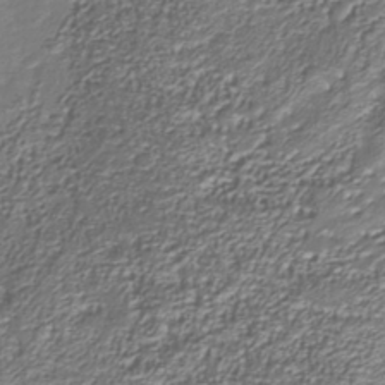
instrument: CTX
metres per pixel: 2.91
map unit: Nhu
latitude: -38.4818
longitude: -82.6112
